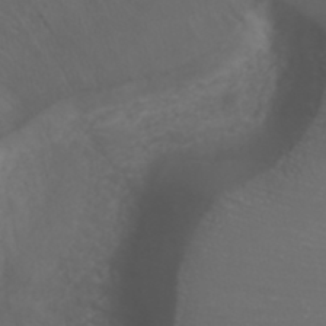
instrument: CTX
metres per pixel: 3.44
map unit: ANa
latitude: 38.7057
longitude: 23.8423
